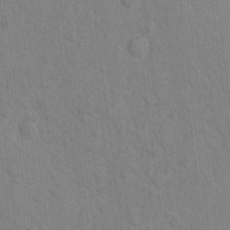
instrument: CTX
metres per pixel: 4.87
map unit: Nhu
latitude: 16.0822
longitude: -32.4034
